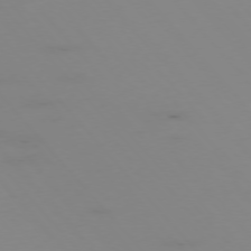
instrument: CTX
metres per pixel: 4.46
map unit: Hpe
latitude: -76.3873
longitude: -17.2159
